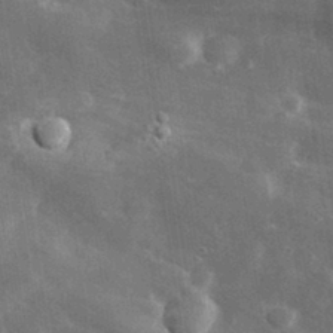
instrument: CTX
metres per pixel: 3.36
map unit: lHvf
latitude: 32.1767
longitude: -88.7247
